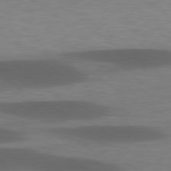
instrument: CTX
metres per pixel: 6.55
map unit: lApd
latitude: 78.4790
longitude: -48.6868
